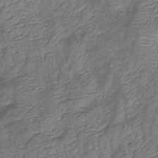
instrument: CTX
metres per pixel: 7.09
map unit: eHb
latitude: -39.8611
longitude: 78.8975
